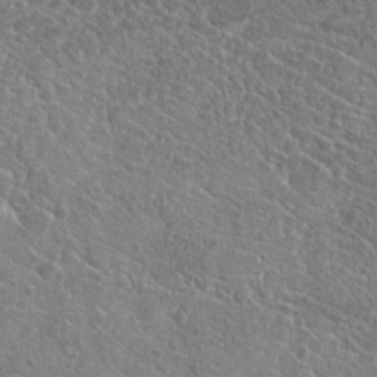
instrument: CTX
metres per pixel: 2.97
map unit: Hto
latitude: 19.4615
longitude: -36.8947
